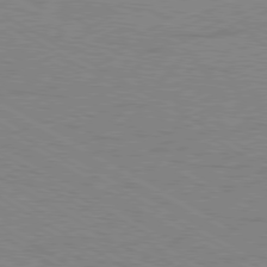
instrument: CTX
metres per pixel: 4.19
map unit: Ap
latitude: -80.6708
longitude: -52.4034
